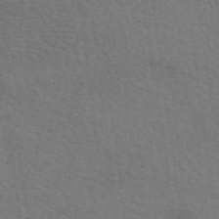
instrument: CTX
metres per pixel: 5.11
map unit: eAb
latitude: 50.8002
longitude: 113.0676
